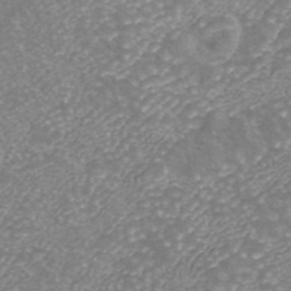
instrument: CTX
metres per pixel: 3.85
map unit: ANa
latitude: 43.2348
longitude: 25.1431
